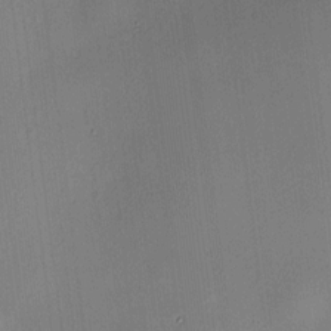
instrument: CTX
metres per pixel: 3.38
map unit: HNhu
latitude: 8.8758
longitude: 14.0661
